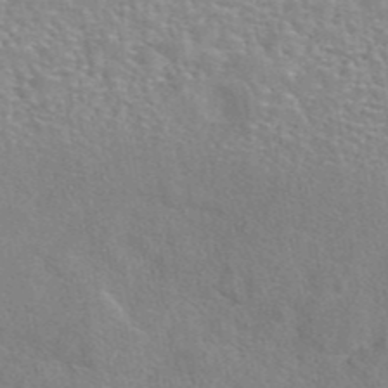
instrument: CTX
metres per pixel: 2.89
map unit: eAb
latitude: 44.1578
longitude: 109.8800
